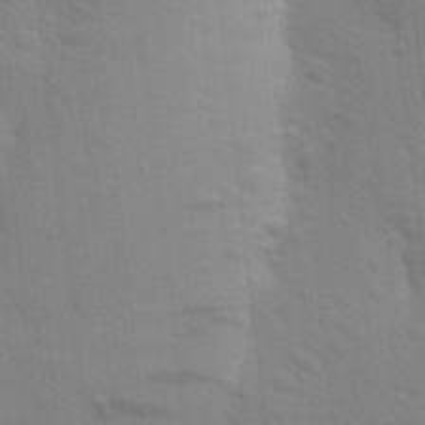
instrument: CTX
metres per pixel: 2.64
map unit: Aa
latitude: 24.6868
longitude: -148.3656
